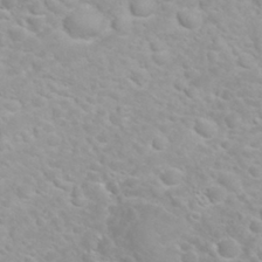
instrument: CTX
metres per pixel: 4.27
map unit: eHh
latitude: 32.1011
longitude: -62.2901
